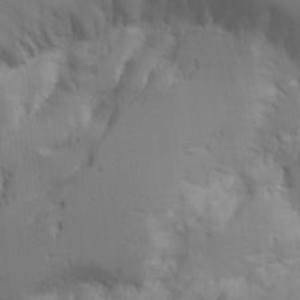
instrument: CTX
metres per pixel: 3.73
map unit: Aa
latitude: 21.8773
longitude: -124.5356
